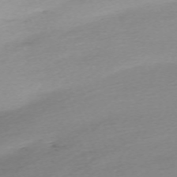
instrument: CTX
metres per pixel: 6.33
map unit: Nhu
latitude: -67.8422
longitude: 39.9745
